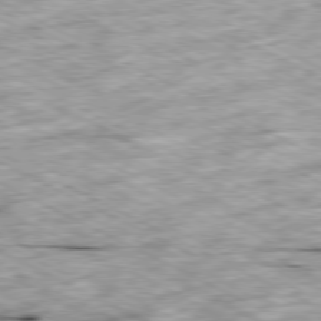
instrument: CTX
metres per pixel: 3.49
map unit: Ap
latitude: -79.8422
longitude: -67.6127
